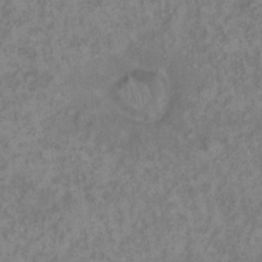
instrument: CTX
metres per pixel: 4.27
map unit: eHh
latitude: 16.6302
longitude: -63.8962
